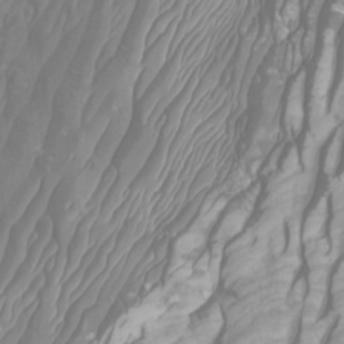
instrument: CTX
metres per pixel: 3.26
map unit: Htu
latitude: -6.7274
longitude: -75.1592
